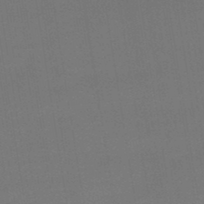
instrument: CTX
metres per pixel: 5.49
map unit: lHb
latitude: -47.9178
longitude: 67.5966
